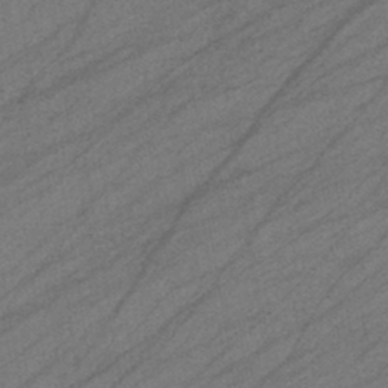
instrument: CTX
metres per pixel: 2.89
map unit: eHb
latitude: -40.5007
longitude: 83.0864
